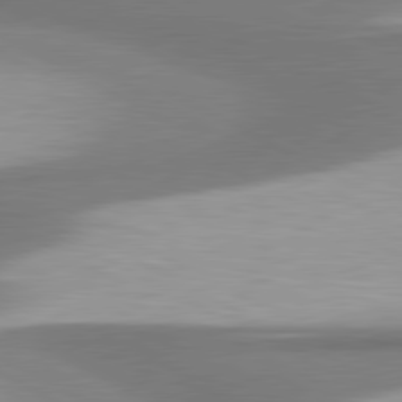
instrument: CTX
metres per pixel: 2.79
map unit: lApd
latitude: 80.7057
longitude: 176.3495
